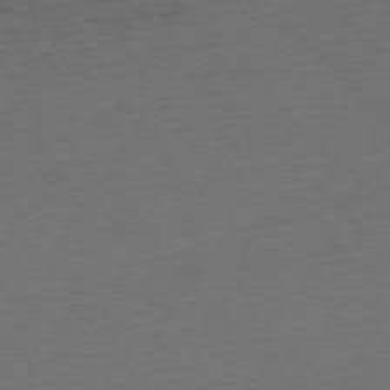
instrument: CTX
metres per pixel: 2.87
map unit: Ap
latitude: -77.8044
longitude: -91.8583
